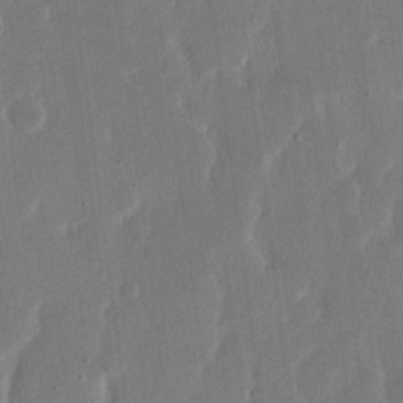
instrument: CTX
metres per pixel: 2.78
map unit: eHh
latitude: 14.9325
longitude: -70.4979
